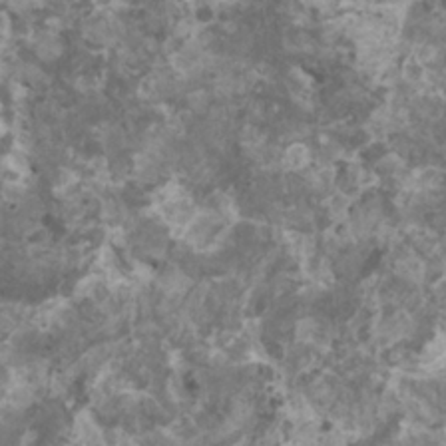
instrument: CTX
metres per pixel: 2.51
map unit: HNhu
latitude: 1.7827
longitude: 4.1605
